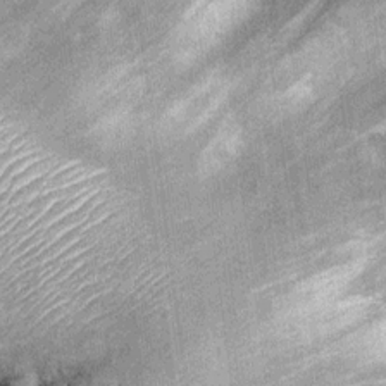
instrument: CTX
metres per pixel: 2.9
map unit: Ht
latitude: 10.5168
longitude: -38.5924
